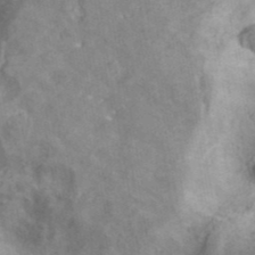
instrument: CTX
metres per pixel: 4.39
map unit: ANa
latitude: 41.1214
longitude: 15.1242
